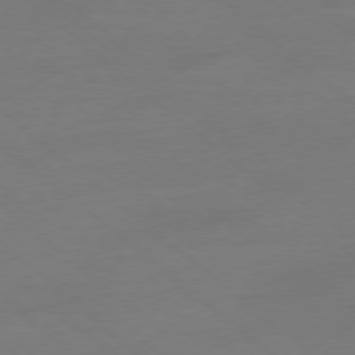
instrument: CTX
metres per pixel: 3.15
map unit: Ap
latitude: -78.4062
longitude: -56.7813
